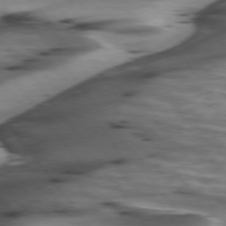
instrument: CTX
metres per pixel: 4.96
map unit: lApd
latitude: 74.8380
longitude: -58.1956
